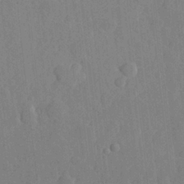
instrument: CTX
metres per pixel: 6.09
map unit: Hve
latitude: 25.5182
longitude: 149.1809
